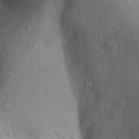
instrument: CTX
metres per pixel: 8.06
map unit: Aa
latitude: 31.4427
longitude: -145.6316
